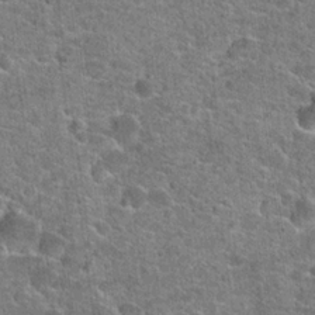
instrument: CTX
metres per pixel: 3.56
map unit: Hto
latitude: 21.1592
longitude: -44.0444
